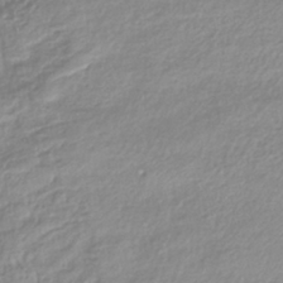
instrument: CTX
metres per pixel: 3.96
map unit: lHb
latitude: -40.3873
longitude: 71.4832
